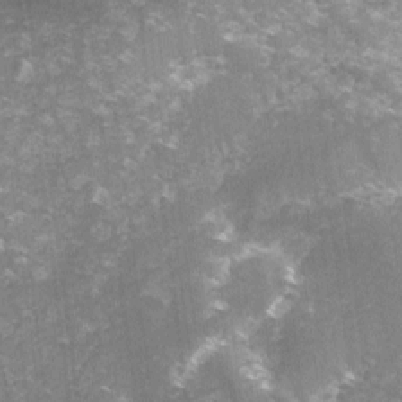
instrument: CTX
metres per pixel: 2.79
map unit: lHvf
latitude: -14.4629
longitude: -98.6112
